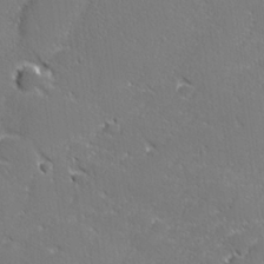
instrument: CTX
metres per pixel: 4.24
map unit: lHvf
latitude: 26.1011
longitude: 141.0675
